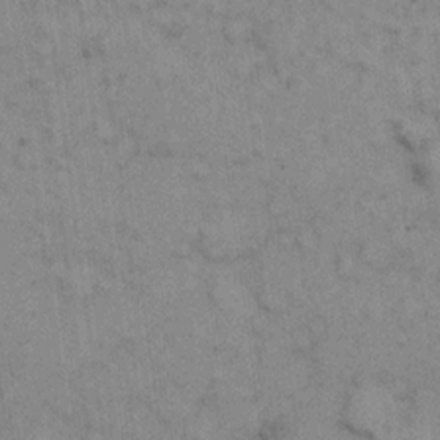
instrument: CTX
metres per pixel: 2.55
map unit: eHh
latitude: 6.8758
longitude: -65.1025
